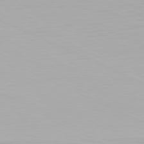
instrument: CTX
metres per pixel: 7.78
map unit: Hpe
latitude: -81.5210
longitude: 19.2187
